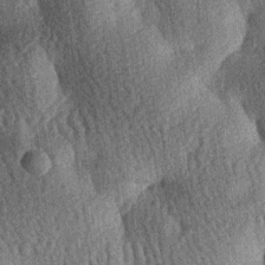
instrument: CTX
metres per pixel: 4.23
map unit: lAa
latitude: -7.3509
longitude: -127.6127
